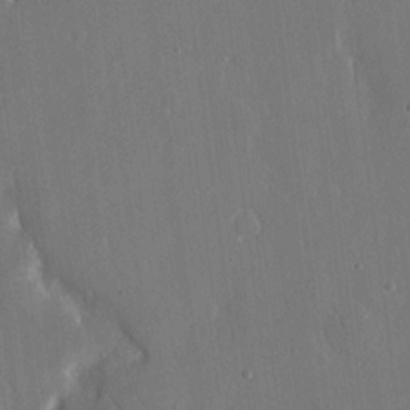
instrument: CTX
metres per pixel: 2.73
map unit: eHh
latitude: 15.7828
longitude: -71.1781
